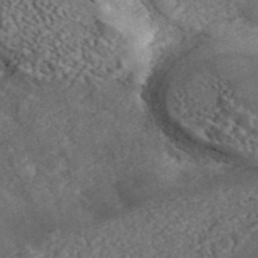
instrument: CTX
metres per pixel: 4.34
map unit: ANa
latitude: 45.9717
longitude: 38.4251
